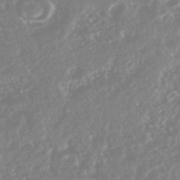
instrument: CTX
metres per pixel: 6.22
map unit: HNhu
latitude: -44.2362
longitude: 103.6722
